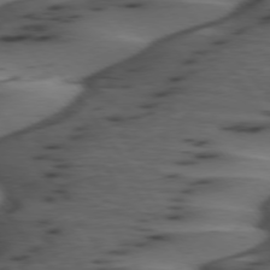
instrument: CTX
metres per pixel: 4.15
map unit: lApd
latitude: 75.0270
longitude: -70.4601
